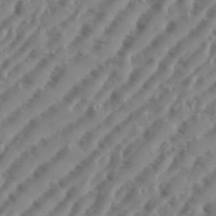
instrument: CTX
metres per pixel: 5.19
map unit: eHh
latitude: 36.4601
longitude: -134.5357
